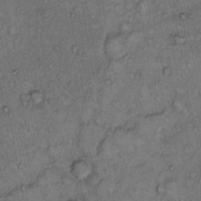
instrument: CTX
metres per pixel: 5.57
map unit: Hto
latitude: 11.6883
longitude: -58.2900
